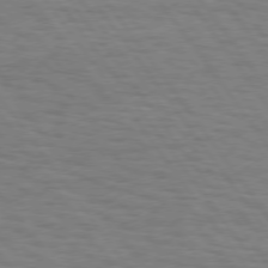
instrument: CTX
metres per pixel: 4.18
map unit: Hpe
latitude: 74.9514
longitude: -136.1578
